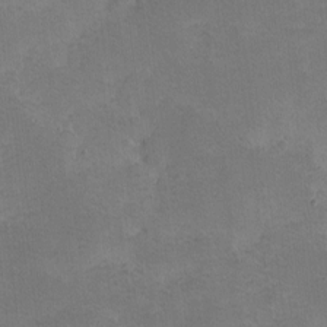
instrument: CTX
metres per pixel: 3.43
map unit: eHh
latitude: -0.9542
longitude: -86.1389
